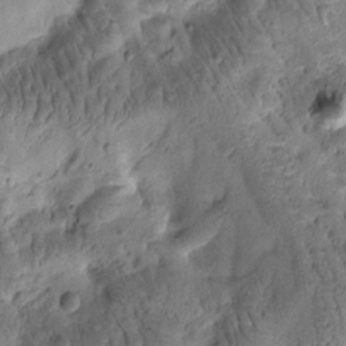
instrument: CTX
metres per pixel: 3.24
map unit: Htu
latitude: -1.4077
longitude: 170.9164
